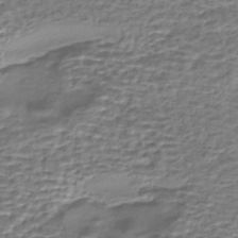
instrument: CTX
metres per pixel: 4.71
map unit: eHh
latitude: -43.6154
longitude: 119.8611
